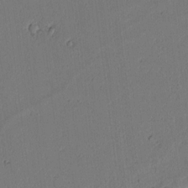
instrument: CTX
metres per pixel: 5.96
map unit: lAvf
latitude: 8.7624
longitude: 166.6518
